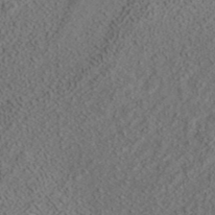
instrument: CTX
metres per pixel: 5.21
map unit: ANa
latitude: 37.5749
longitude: 16.4629
